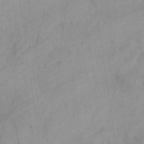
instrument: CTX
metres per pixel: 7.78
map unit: HNb
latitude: -31.0486
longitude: 63.3509
